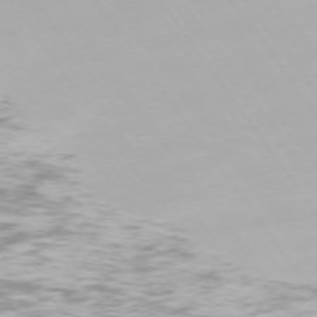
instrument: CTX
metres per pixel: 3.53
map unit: Ap
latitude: -74.4440
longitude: -76.4790
